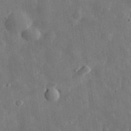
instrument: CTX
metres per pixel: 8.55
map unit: eHh
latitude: 31.0837
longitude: -77.7449
